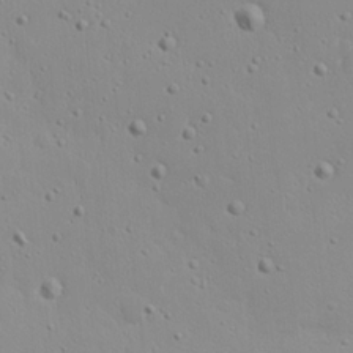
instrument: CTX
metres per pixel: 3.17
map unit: Nhu
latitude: 20.8569
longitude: -73.4805
